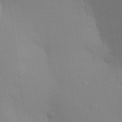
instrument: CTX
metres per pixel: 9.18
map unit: Aa
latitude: 24.7624
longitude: -145.3670
